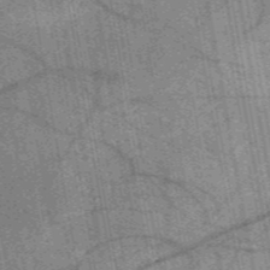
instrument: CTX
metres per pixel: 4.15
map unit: HNb
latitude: -54.1228
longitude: -41.0458
